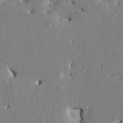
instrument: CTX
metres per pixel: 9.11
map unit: HNhu
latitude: 4.8002
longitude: -5.5371
